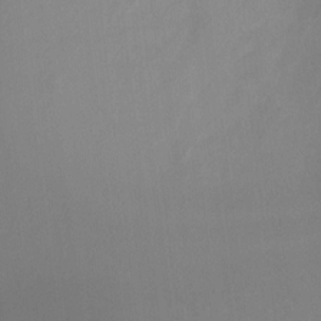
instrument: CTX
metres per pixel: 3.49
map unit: Ht
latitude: 1.9906
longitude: -25.5371
